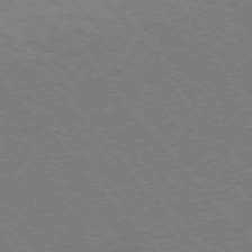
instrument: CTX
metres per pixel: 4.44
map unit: Ap
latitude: -75.9556
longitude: -63.7261
